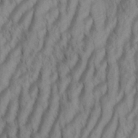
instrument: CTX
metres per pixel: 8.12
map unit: Aa
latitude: 34.1577
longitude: -137.4994
